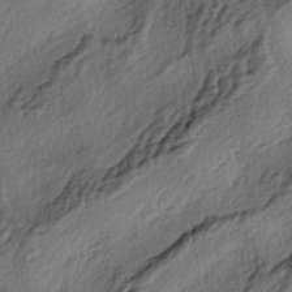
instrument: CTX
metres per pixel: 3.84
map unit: lAa
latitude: -4.5007
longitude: -124.0444
